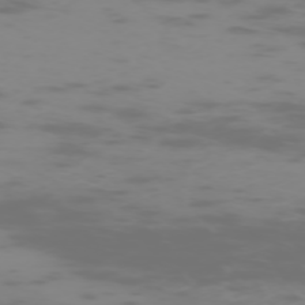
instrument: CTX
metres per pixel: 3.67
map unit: Hpe
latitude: -73.9745
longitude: 6.1228
